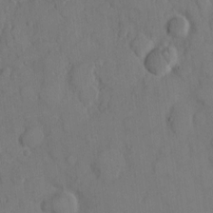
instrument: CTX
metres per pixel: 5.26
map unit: eHh
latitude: 8.7435
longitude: -64.6113
